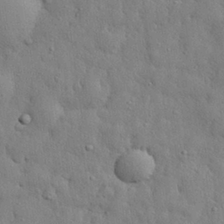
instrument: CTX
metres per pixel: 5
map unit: eHh
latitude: 28.7246
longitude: -75.5749
